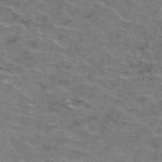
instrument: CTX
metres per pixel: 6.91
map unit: Hto
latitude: 37.1970
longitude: -41.7260
